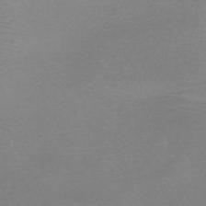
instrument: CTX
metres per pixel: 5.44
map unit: HNb
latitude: -45.8611
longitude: -42.3845
